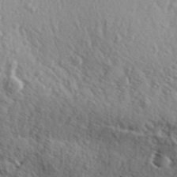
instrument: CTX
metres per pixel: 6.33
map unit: Aa
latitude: 30.3657
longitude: -139.2915
